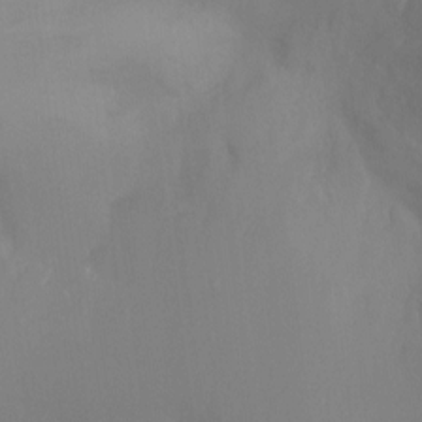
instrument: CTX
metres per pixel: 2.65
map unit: Ht
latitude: -11.5966
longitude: -45.5749
